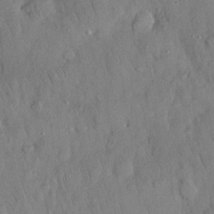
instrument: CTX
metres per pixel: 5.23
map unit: Nhu
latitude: 27.1970
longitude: -69.1025
